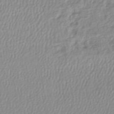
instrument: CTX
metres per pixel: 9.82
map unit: lHb
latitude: -45.2565
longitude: 74.0094
